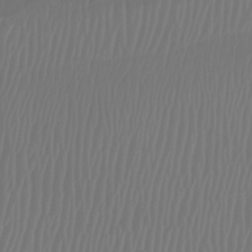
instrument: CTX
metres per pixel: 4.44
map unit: Htu
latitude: -8.2172
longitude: -74.7813
